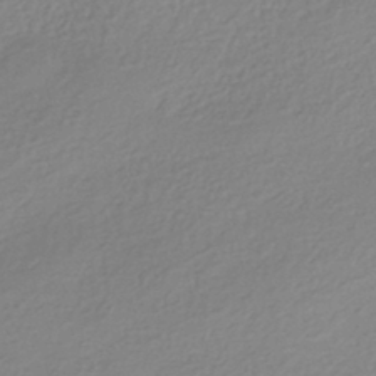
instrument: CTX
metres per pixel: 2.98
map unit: HNhu
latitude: -40.9353
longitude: 94.3495
